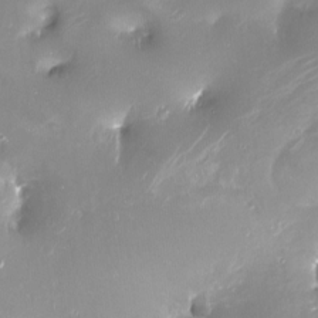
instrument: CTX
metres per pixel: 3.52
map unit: Ht
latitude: -16.5952
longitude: -44.4979
